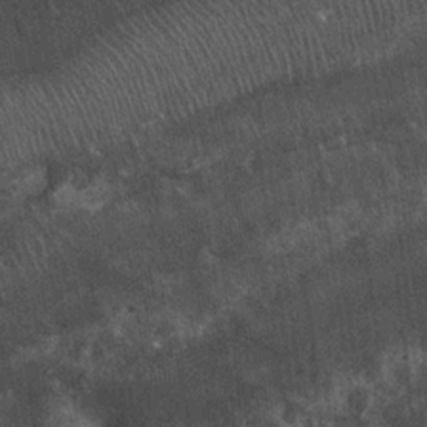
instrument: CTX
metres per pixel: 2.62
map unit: Ht
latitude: 2.6112
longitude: -19.2159
